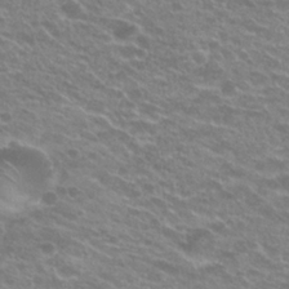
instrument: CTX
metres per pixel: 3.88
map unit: Hto
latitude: 24.0633
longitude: -36.9325
